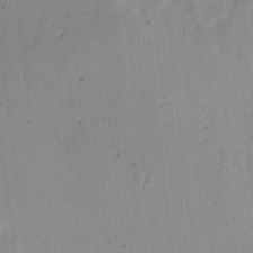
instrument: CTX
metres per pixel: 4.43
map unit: Nhu
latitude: 15.1781
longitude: -75.2159
